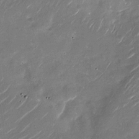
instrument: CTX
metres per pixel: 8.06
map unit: Nhu
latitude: -28.8975
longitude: -75.3860
